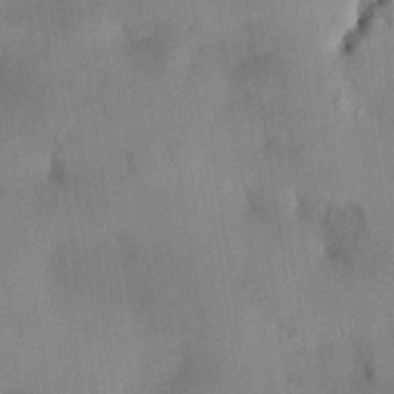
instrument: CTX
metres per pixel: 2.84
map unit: HNhu
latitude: 13.9528
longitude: 11.0864
